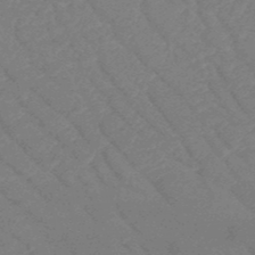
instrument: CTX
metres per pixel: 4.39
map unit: HNb
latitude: -49.5777
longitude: -52.8569
